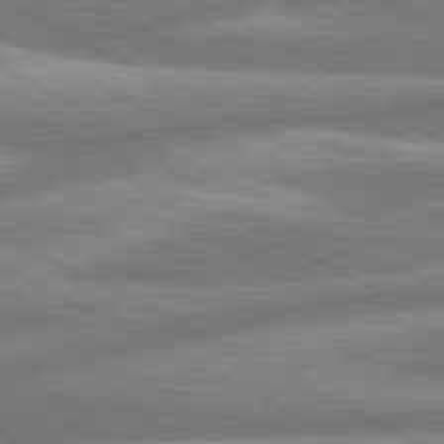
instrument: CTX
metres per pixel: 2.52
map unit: lApd
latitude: 80.7435
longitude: -167.0269
